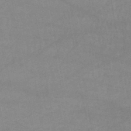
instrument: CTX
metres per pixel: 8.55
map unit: lHb
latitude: -46.3873
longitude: 62.0661
